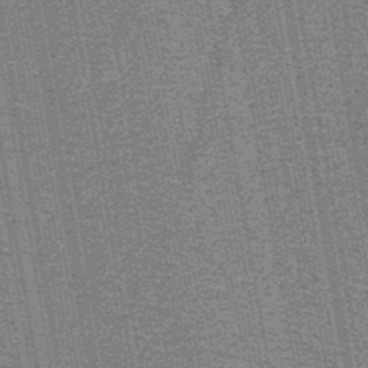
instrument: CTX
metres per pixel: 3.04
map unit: HNb
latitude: -49.0676
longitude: -41.1403
